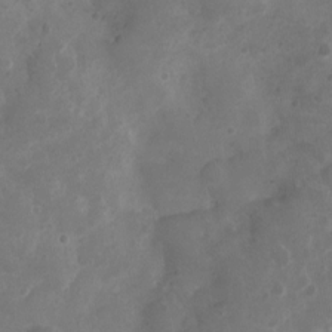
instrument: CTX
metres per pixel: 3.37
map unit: Nhu
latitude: 3.2915
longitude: -15.1970
